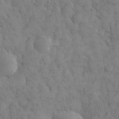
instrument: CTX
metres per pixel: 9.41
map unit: eHh
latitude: 31.6694
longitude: -67.8961
